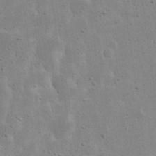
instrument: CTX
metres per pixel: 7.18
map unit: eHh
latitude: 21.6316
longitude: -68.4790
